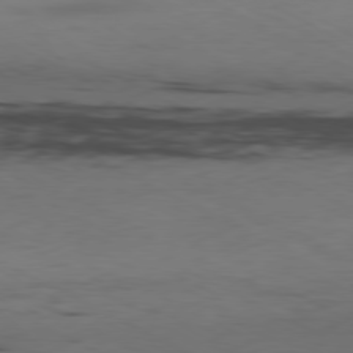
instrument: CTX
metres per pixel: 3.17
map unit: Ap
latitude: -80.4629
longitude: -94.3467
